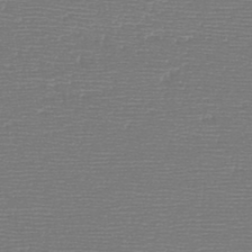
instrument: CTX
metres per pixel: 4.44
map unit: HNb
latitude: -48.0661
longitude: -41.5560
